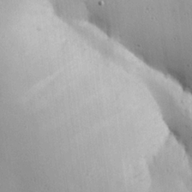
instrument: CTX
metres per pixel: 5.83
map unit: Hve
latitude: 25.1970
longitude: -91.6505
